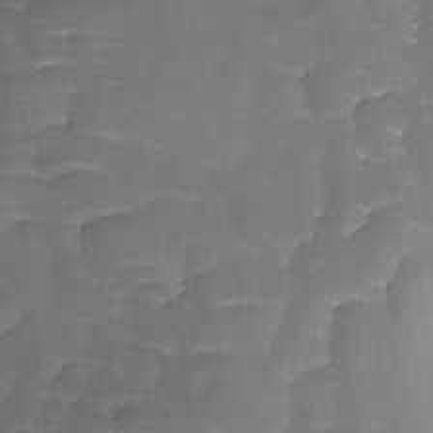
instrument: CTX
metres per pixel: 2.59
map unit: Ave
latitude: -8.2550
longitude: -122.7057
